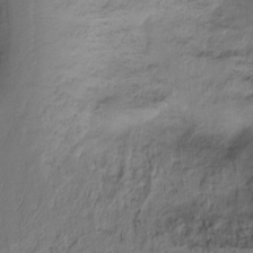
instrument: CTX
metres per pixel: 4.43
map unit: Ht
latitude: -15.7478
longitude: -41.8394
